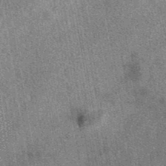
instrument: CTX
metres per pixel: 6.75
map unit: eAb
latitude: 39.9339
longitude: 107.5588
